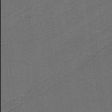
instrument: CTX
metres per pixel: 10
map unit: lHb
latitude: -39.9745
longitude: 54.0094
